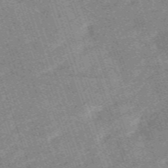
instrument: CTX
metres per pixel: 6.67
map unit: HNb
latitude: -53.8422
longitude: -48.1578
